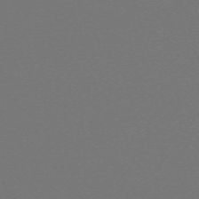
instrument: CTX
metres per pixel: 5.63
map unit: eHh
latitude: -63.4643
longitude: 52.4251
